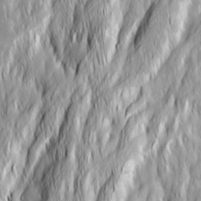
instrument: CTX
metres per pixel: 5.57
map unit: Ave
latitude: 14.9325
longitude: -135.3670
